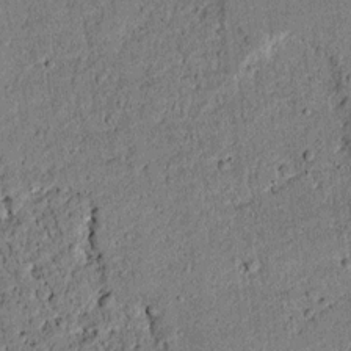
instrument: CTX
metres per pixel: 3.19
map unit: lAvf
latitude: 5.2726
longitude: 168.2739
